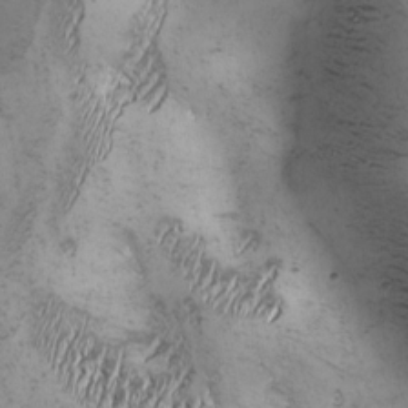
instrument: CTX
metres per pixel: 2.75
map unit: Ave
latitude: -7.1620
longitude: -121.3482
